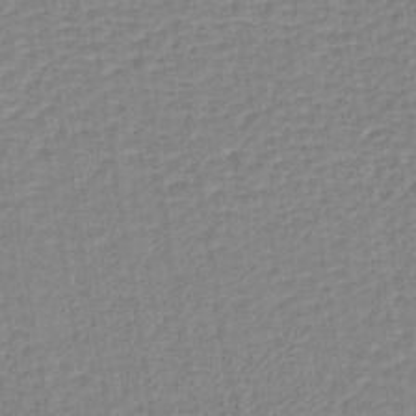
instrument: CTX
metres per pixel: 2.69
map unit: lHb
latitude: -40.3873
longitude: 60.7085
